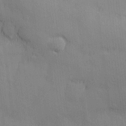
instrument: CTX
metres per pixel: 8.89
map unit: Nhu
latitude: 2.9513
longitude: -75.2537
